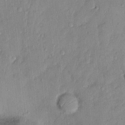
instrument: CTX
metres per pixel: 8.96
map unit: Nhu
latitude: 1.9717
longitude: -14.3090
